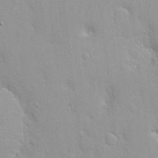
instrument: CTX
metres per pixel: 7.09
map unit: Nhe
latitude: -2.2739
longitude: -59.0270
